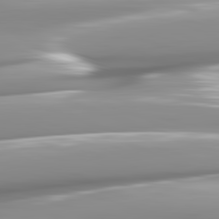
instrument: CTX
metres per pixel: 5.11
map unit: lApd
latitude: 82.3278
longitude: -143.8206
